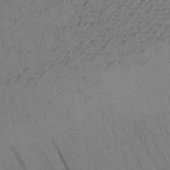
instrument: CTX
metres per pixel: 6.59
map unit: Aa
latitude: 22.4223
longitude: -144.4223
